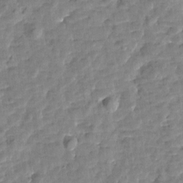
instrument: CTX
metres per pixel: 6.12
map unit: Htu
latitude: 1.8394
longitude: -179.4616
